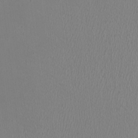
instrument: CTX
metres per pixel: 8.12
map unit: HNhu
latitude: 0.0255
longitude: -0.9136
